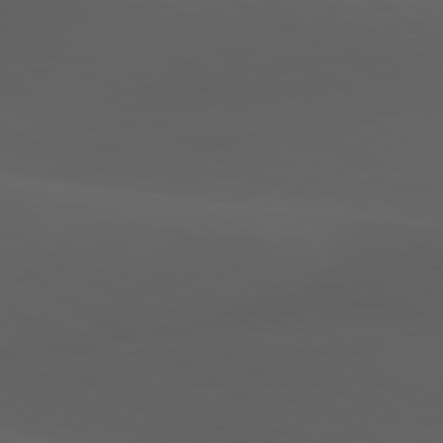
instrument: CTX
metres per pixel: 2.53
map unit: lApd
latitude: 80.2711
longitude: -88.0822
